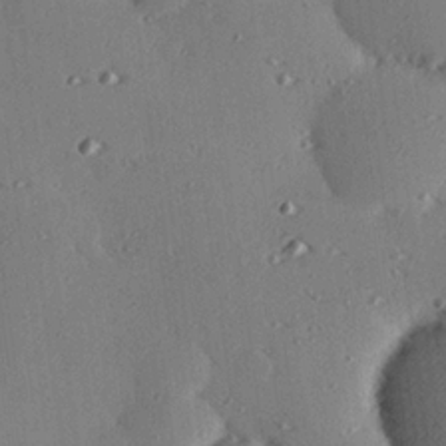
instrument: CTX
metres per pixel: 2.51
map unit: eHh
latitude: 22.9514
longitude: -89.9151
